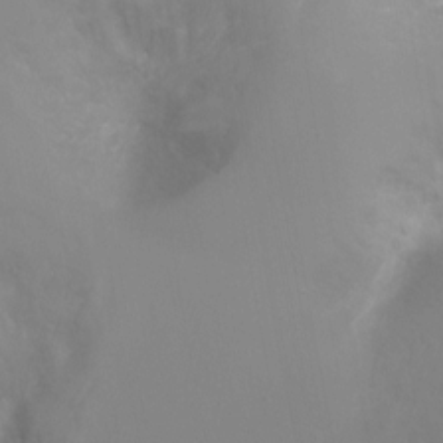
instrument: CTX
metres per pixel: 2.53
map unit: Ht
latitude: -9.9367
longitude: -28.1011
